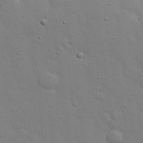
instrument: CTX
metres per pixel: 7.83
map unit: eHh
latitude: 28.2711
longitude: -75.0081
